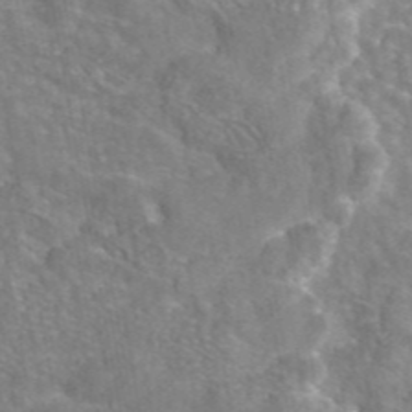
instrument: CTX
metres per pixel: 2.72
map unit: eAb
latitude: 44.9891
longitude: 107.0298
